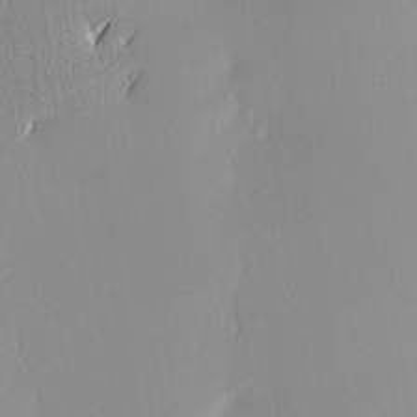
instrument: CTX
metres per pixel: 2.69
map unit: Ave
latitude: 3.4804
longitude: -113.4048
